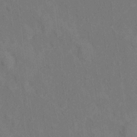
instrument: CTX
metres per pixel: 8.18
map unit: Hto
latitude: 14.7058
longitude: -36.1011
